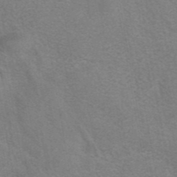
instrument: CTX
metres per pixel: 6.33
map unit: eAb
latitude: 41.8394
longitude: 106.7086
